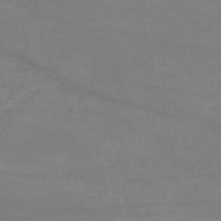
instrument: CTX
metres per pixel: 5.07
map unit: HNb
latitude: -53.3320
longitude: -37.6505
